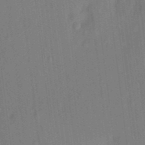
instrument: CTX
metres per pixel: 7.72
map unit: eHh
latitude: 5.2726
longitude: -74.1767
